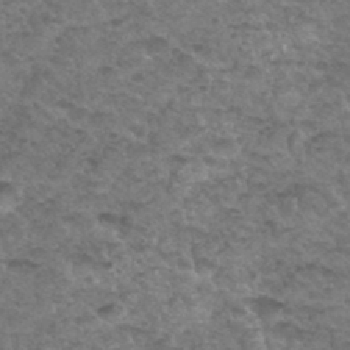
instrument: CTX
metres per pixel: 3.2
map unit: Hto
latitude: 34.6301
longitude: -49.1403
